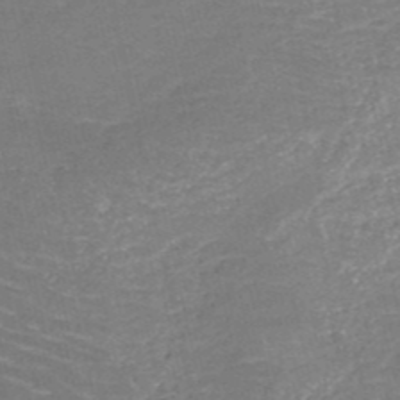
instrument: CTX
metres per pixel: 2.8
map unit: HNb
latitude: -50.7841
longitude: -48.9136
